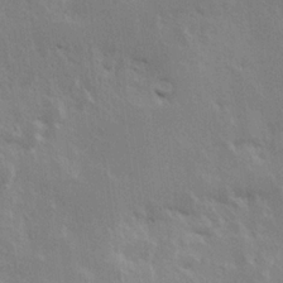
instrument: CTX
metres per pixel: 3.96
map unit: Hve
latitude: 23.7450
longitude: 145.8422
